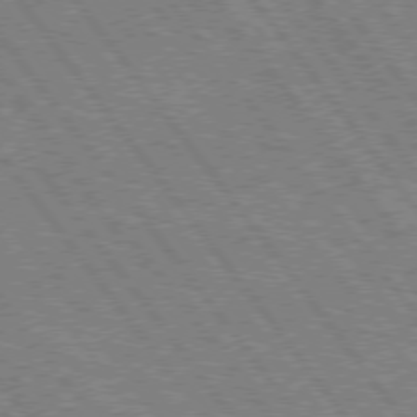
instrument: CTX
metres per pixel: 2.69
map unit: Hpe
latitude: 75.0270
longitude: -149.5182
